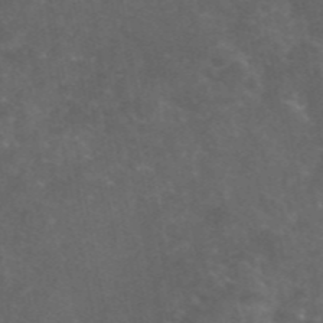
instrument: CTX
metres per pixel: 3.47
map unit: eAb
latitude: 46.3468
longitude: 125.7100
